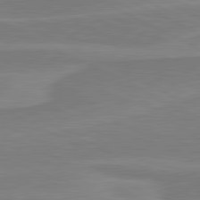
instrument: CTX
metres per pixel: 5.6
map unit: lApd
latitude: 81.2159
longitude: 170.8030
